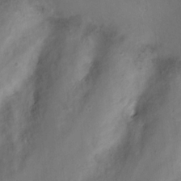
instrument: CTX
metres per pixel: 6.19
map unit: Hve
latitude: 19.3481
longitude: 150.3117
